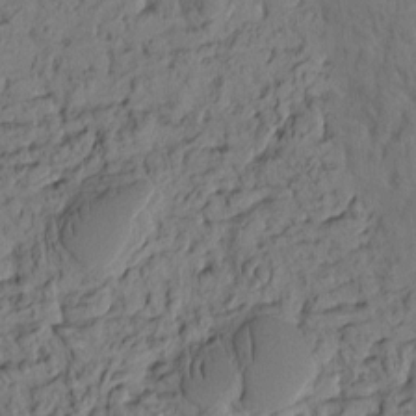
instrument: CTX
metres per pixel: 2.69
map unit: eHh
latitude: -2.0661
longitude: 17.6533
